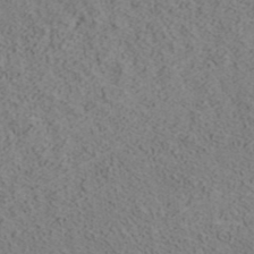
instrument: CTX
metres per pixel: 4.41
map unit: ANa
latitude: 39.3482
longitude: 20.4251
